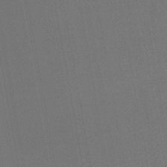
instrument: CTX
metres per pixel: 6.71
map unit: lHb
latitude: -45.3132
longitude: 67.7666
